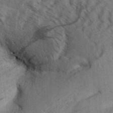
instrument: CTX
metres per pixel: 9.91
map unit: Aa
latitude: 32.2334
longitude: -138.7624
